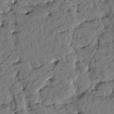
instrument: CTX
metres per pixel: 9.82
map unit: eHh
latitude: -1.9745
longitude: 17.4833
